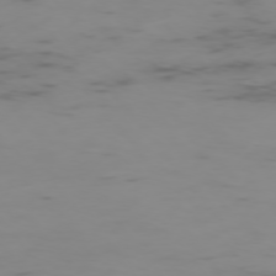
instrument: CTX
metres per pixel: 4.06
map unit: Ap
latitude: -75.8801
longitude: -67.2914
